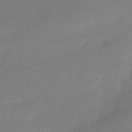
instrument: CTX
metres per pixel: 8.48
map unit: HNhu
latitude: -43.3887
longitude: 92.4629
